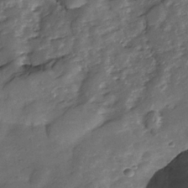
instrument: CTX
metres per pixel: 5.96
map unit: Nhe
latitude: -34.1606
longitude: -143.5371
